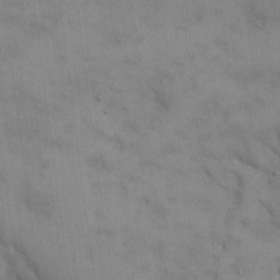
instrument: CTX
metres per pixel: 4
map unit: eHh
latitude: 18.5168
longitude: -66.0633
